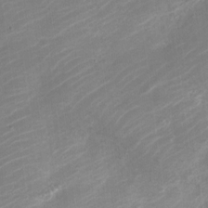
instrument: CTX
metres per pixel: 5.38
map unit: Nve
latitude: -19.0864
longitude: 107.7100
